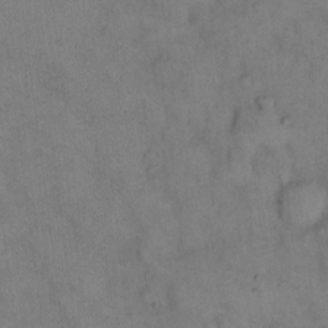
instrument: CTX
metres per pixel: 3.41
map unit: eHh
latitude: 14.5546
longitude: -62.3845
